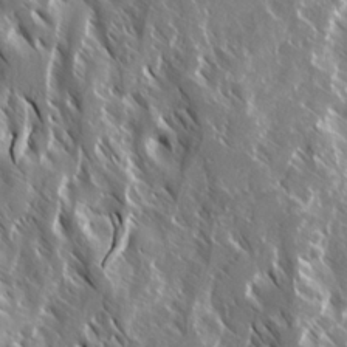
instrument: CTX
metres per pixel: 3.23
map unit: Ave
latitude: 15.0270
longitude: -133.4238
